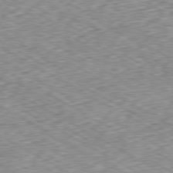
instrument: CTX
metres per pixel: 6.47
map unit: Ap
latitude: -80.7086
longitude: -48.8947
